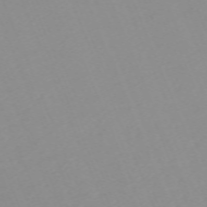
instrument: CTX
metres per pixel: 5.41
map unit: Nhu
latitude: -67.7289
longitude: 38.2173
